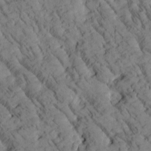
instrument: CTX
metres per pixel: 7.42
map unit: Htu
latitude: -2.2172
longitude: 174.3684
